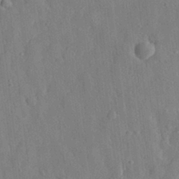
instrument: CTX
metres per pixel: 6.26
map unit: eHh
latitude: 28.9136
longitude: -76.7624
